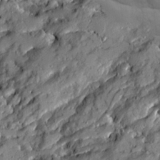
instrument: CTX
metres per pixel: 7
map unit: Ave
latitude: 19.5371
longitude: -129.4426
